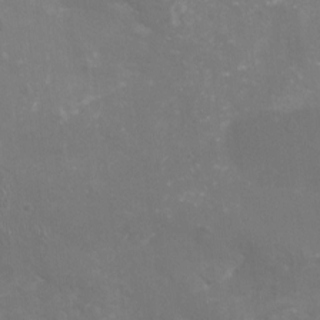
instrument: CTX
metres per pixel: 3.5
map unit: Nhu
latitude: -15.9745
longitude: -57.9717
